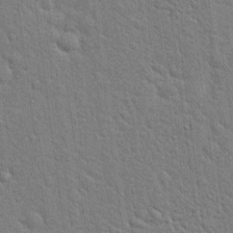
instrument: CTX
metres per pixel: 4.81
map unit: Hto
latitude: 19.4048
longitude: -52.0822
